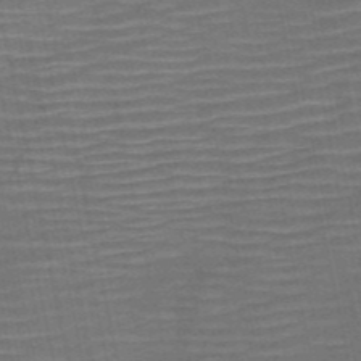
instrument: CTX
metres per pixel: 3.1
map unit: HNb
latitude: -51.7666
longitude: -47.3293
